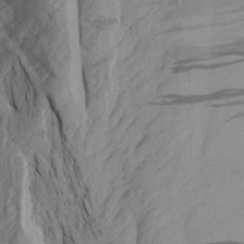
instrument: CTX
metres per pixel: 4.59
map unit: Aa
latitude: 27.3293
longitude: -131.9340
